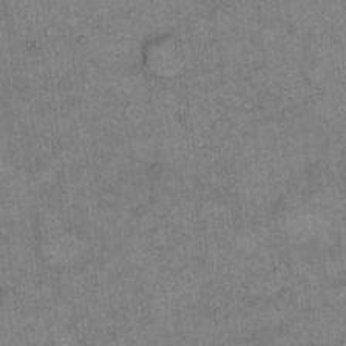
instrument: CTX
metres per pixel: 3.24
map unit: eHh
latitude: 13.8583
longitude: -65.3671
